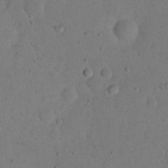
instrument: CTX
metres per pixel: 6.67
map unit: eHh
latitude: 20.0444
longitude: -62.9892
